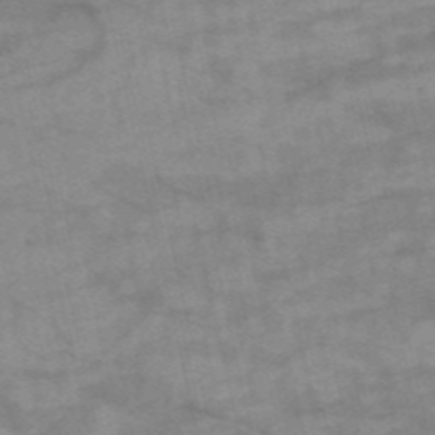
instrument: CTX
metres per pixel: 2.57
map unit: HNb
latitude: -54.3117
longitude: -44.7813
